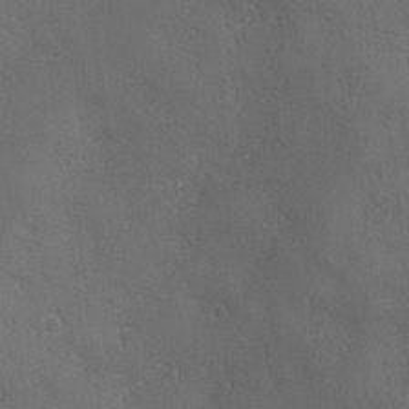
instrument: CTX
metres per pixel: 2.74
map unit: Ave
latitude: -7.1431
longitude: -119.7827
